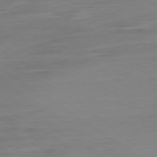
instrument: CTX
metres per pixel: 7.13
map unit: Ap
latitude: -79.8233
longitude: -57.8772
